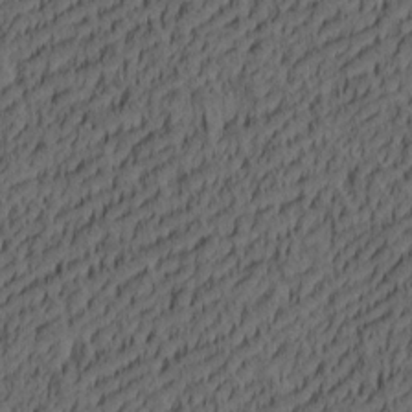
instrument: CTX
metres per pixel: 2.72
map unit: lAa
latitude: 5.3104
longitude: -115.2348
